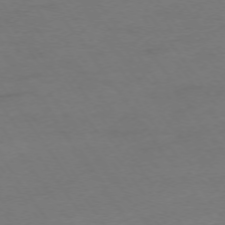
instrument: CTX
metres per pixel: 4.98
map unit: Ap
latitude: -74.6708
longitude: -73.5938
